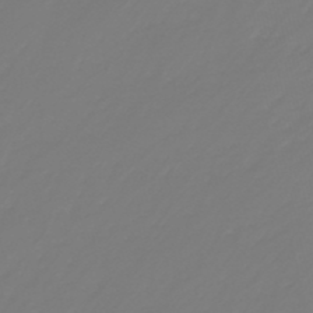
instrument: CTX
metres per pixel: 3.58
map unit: eHb
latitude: -46.3684
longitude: 82.7841
